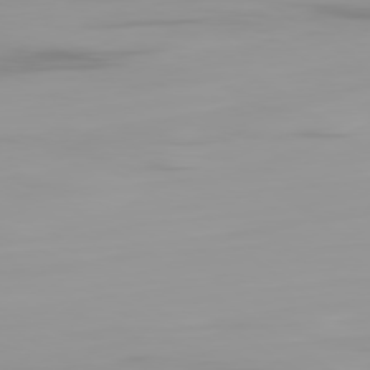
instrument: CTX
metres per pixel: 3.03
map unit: Ap
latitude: -79.4454
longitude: -94.7813
